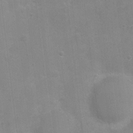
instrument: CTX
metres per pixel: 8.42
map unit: Nhu
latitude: 2.4979
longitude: -16.9702
